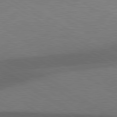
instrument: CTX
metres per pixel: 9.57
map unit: lApd
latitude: 79.4427
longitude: -123.8961
